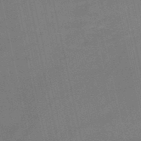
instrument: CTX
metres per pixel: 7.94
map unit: HNb
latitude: -51.6722
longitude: -42.1011
